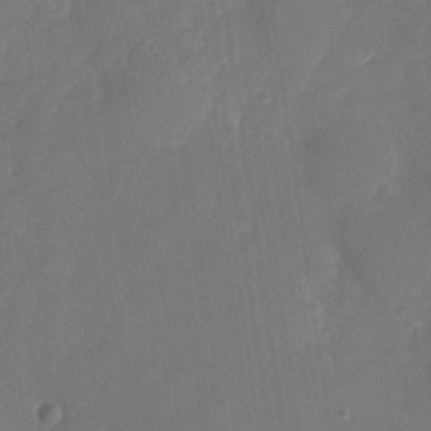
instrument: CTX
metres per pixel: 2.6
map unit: Nhu
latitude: -28.1795
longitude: -65.6694
